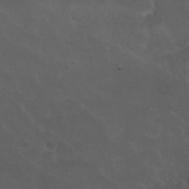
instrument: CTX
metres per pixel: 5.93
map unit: Nhu
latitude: 30.0255
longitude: -51.3859
